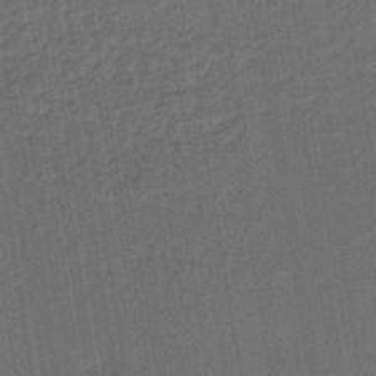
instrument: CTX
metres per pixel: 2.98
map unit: lHb
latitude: -43.5021
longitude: 60.9920
